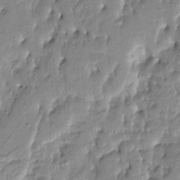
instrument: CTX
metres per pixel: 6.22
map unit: Htu
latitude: 3.4426
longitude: 152.2361
